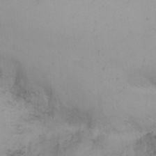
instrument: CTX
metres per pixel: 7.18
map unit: Nhu
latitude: -6.5762
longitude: -67.1214
